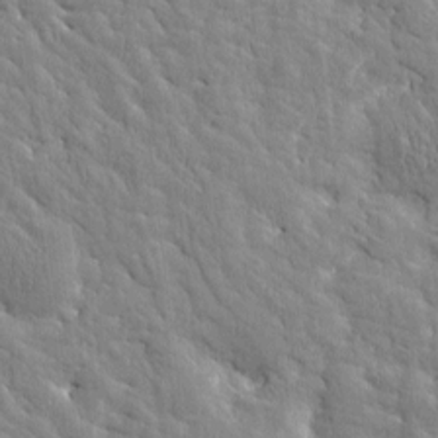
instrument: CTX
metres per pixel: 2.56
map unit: Htu
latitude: -3.1998
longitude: 174.4062
